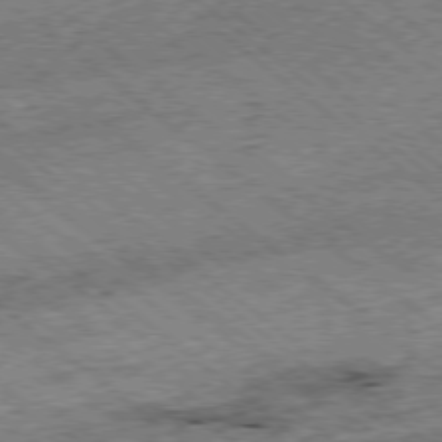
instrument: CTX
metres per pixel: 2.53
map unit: Ap
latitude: -78.5762
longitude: -51.1025
